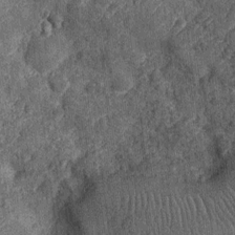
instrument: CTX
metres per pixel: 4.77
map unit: Nhu
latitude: -12.3684
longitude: -22.7435
